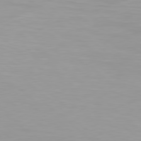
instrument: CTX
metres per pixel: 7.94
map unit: Hpe
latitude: 78.4790
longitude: -140.8380
